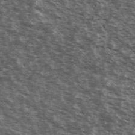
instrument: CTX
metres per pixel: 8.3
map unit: Ave
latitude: 40.3845
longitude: -109.7638
